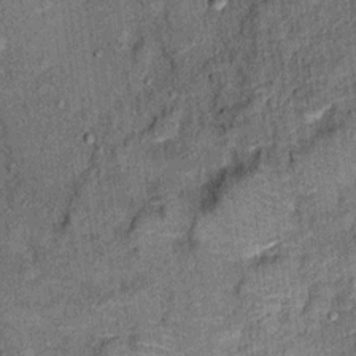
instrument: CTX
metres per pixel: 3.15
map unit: Ht
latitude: 9.1403
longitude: -37.4237
